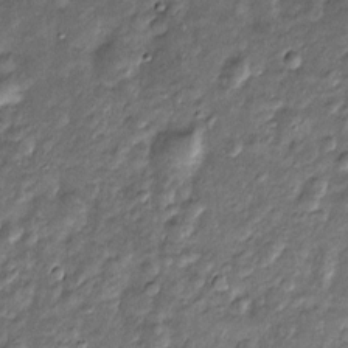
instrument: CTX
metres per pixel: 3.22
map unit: Htu
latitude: -6.3873
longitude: 159.7289
